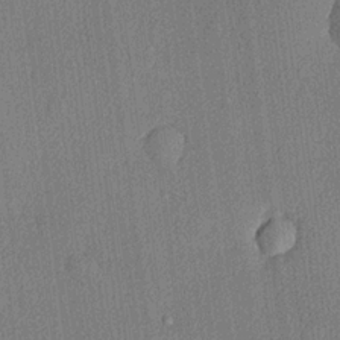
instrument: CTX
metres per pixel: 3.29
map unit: lHvf
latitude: 20.4412
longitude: 141.4643
